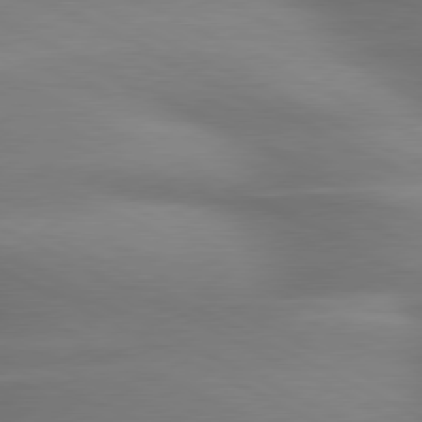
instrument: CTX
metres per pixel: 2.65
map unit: lApd
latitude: 79.4994
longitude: -120.4034
